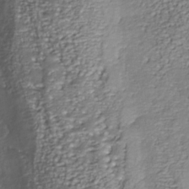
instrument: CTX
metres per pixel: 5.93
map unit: Nhu
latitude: -37.8800
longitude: -81.8772
